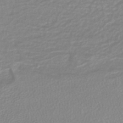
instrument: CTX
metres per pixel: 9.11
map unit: lHb
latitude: -41.3132
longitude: 62.9919
